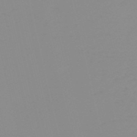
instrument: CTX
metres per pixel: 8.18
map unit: HNb
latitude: -56.4440
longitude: -42.9325
